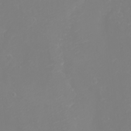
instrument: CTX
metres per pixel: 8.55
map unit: eHh
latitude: -3.1620
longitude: -75.1781
